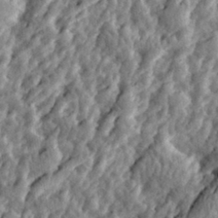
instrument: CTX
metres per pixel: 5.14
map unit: eHh
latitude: 31.9906
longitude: -79.8773
